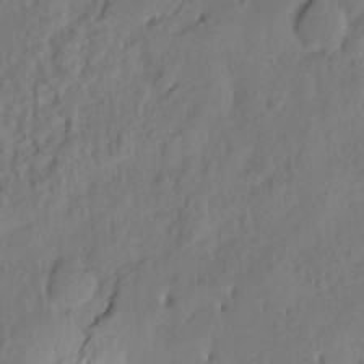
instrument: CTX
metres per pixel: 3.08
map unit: Hto
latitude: -7.4265
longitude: -46.9136
